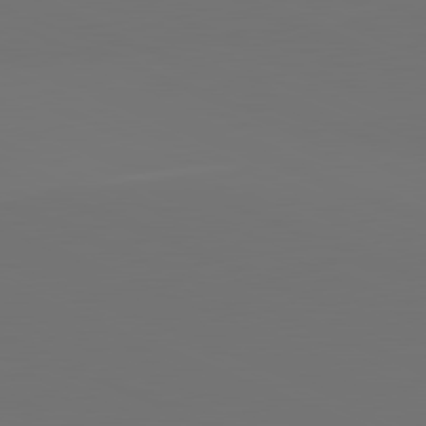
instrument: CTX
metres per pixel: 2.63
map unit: lApd
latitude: 81.7639
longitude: 146.9919
